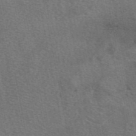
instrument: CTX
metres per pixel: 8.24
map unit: eAb
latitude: 48.7813
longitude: 115.8044
